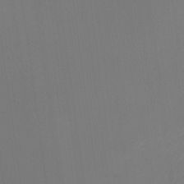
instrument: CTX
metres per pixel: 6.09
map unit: Nhu
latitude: -24.8786
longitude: -72.5735
